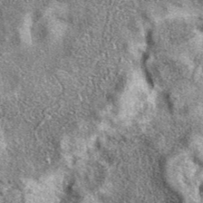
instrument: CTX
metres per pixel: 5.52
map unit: eAb
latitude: 39.9150
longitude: 106.1983
